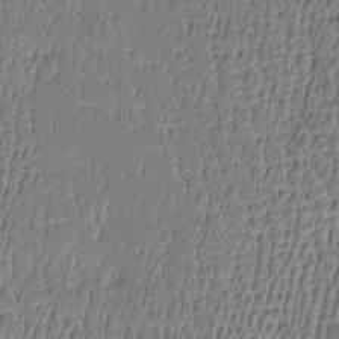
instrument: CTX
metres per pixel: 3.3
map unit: Htu
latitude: -5.1809
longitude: 176.3873
